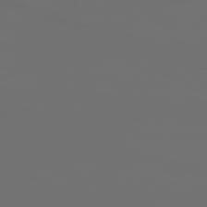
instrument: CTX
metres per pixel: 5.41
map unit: Hpe
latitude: 76.0444
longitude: -140.8002
